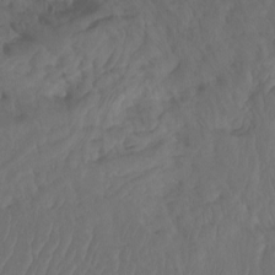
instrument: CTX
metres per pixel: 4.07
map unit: Htu
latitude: -8.5574
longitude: -64.4601
